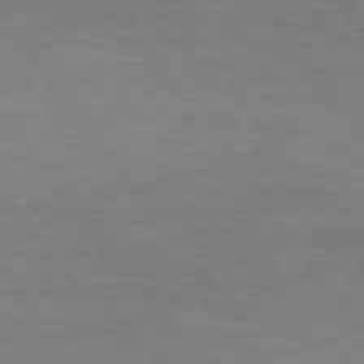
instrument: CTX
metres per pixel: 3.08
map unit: Hpe
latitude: 74.8002
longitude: -143.2348
